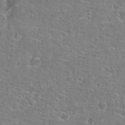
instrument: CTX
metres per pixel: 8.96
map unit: Hto
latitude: 25.6316
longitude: -48.6490
